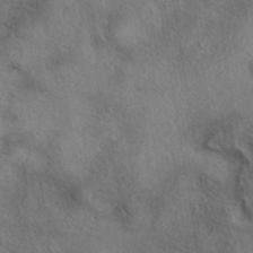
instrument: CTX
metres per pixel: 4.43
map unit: eAb
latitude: 38.9136
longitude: 112.7652
